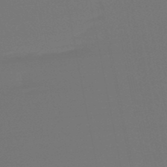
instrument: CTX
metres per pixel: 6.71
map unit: eHb
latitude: -49.9556
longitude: 78.6518
